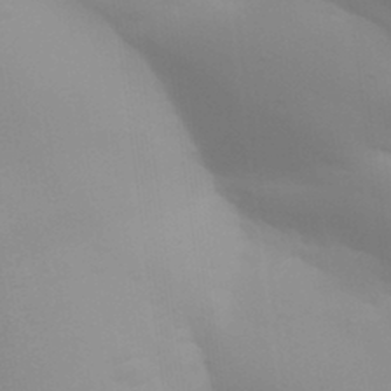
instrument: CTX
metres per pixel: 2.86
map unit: Aa
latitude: 32.3089
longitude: -145.0836
